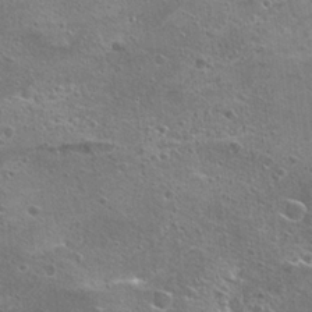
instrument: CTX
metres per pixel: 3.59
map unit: Hto
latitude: 22.8569
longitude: -42.4223
